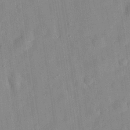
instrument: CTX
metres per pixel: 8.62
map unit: eHh
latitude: 29.2348
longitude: -74.8002
